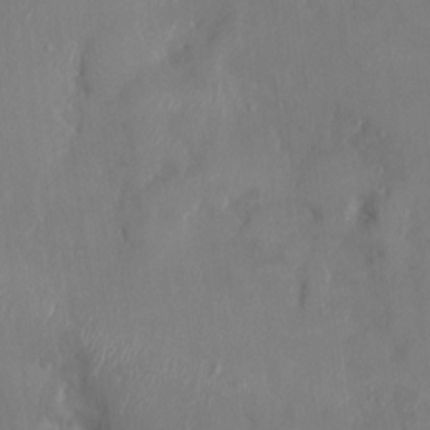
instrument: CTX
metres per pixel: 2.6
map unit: HNhu
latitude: 4.6113
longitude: -5.3293
